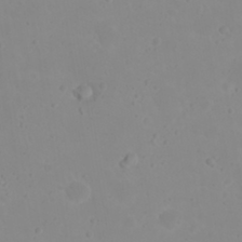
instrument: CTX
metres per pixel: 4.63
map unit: eHh
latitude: 21.0459
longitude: -64.7435
